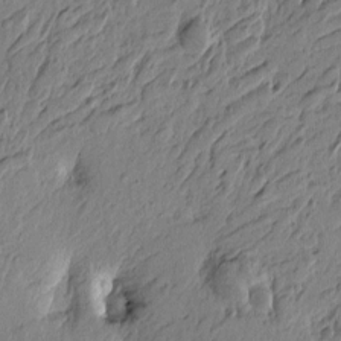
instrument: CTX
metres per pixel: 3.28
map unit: Htu
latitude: -5.0675
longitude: 179.4265
